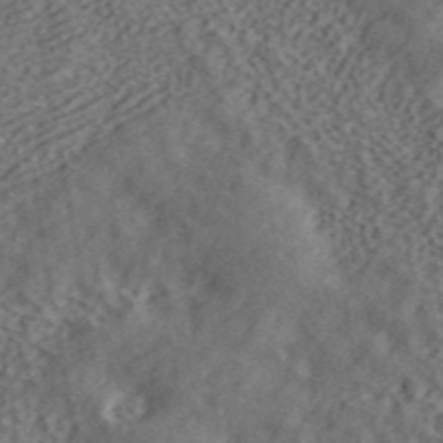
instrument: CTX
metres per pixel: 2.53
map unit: ANa
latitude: 44.7813
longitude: 45.7667
